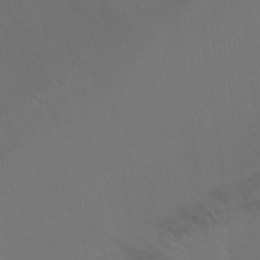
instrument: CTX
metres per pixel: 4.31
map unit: Ht
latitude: -10.4440
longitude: -33.9339
